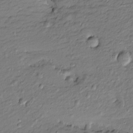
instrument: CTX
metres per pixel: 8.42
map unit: Htu
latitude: -8.5574
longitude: 177.3699
